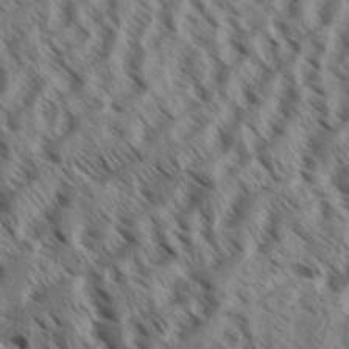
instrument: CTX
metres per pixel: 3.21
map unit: Aa
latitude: 33.0458
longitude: -138.4034
